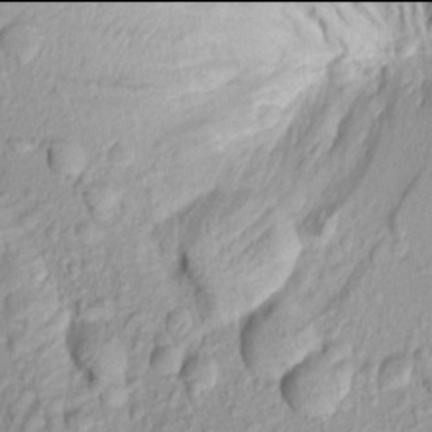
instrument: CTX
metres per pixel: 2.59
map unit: Aa
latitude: 17.9906
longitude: -146.8758
